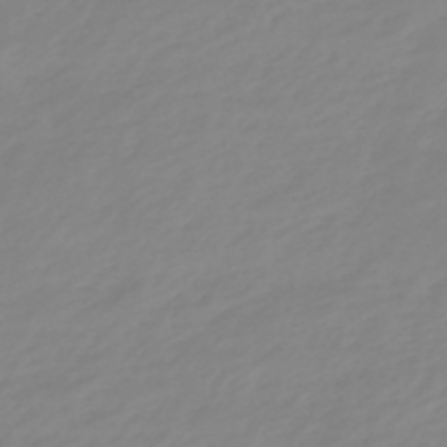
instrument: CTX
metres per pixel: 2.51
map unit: eHb
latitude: -48.3118
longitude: 84.3306
